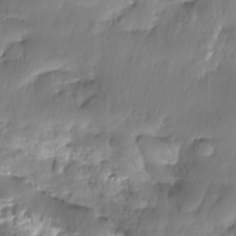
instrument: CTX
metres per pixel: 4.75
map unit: Nhe
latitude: -36.6707
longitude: -179.4805
